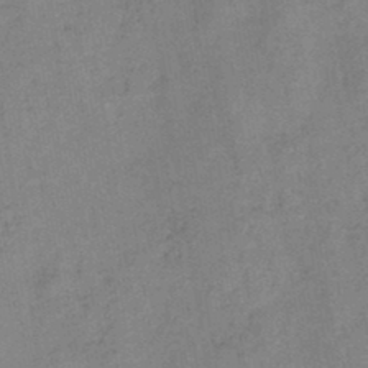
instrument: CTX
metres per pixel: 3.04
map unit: HNb
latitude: -45.5966
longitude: -38.3656
